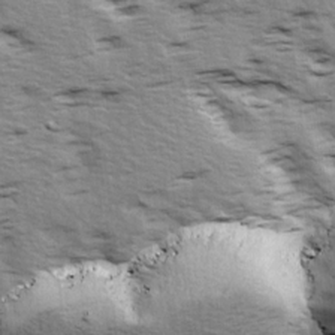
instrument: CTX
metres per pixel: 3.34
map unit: Ave
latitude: 14.8002
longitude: -104.4790
